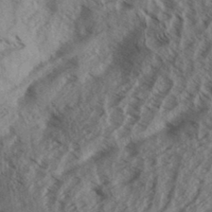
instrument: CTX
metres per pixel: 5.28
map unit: Aa
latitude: 33.4615
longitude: -139.5938
